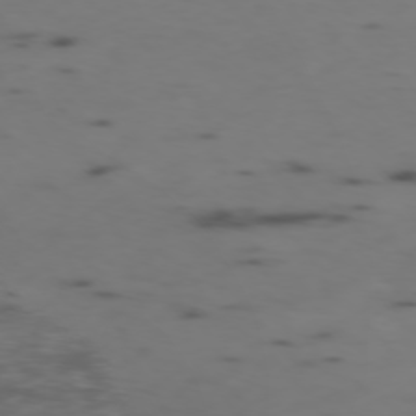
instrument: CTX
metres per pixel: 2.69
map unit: Ap
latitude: -76.2928
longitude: -67.2725
